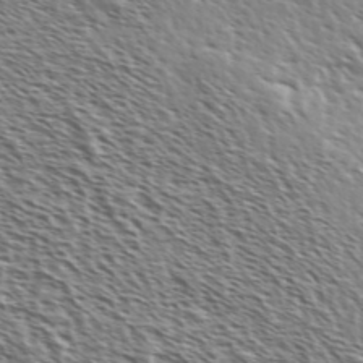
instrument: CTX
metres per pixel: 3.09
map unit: Ave
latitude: 37.3104
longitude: -111.6883
